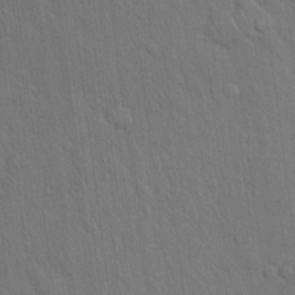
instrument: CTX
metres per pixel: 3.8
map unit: Hto
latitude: 16.7057
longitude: -57.8016
